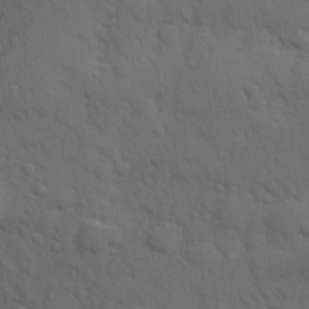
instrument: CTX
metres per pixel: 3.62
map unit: Hve
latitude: 25.1592
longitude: 148.0661
